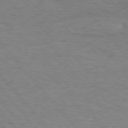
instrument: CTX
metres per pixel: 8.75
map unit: Hpe
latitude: 76.3656
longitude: -157.2159
